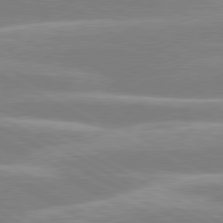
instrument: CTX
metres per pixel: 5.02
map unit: lApd
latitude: 80.2711
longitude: -135.0647
